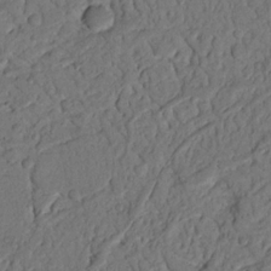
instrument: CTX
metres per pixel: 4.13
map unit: Nhu
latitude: 21.1026
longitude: -75.2726
